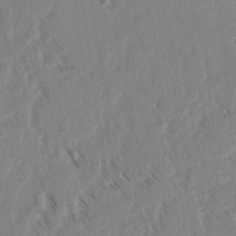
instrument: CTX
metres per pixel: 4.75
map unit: lAvf
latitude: 3.0269
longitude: -105.3293
